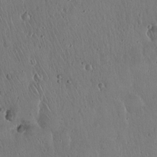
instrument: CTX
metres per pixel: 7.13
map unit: Hto
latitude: 17.8394
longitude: -59.4804
